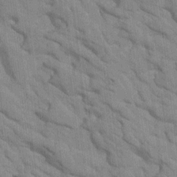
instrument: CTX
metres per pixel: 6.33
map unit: Htu
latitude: 1.1970
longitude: 143.2753
